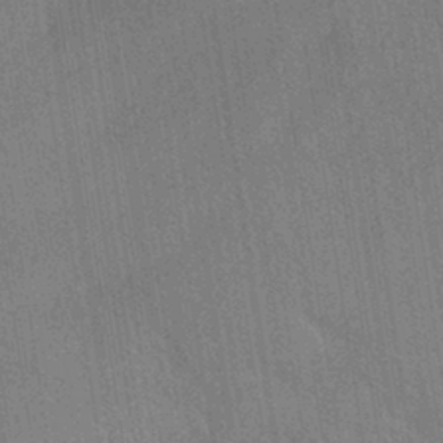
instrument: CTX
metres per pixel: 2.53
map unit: HNhu
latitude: -40.5007
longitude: 95.9178
